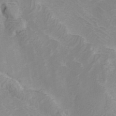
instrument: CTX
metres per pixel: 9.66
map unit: Hve
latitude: 33.0270
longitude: 149.2943
